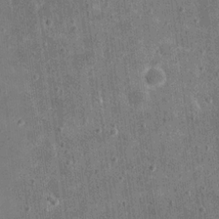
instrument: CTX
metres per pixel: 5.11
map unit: eHh
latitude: 20.9514
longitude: -63.5749
